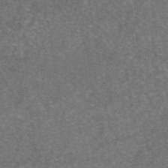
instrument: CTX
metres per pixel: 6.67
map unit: eAb
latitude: 47.0648
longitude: 106.6708
